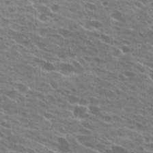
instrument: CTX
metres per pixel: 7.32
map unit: Hto
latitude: 24.5545
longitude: -42.3089
